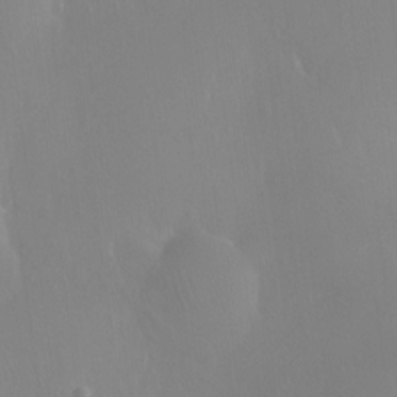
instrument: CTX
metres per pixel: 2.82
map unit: Ht
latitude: -11.2376
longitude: -43.9150
